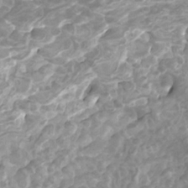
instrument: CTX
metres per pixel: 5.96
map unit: Htu
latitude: -9.9367
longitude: -74.4034
